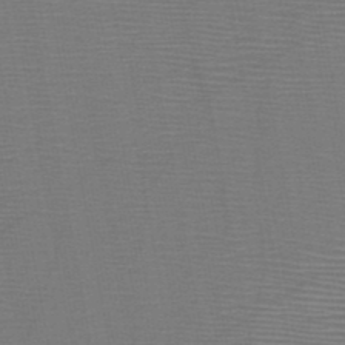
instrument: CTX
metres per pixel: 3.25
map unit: HNb
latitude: -47.1809
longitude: -40.4223
